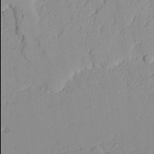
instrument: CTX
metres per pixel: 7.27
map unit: lAvf
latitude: 23.3104
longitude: -109.9906
